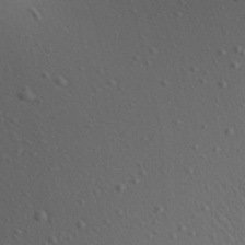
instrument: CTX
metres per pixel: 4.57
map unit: Aa
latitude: 22.9892
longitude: -138.6490
